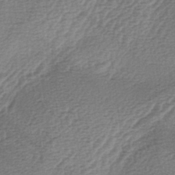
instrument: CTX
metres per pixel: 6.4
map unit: lAa
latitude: -3.4832
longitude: -128.3467
